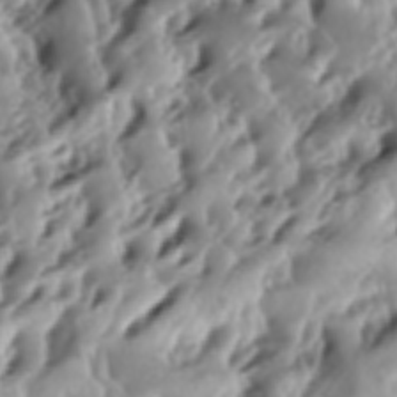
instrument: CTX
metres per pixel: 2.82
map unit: lAa
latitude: -6.5574
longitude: -124.1200
